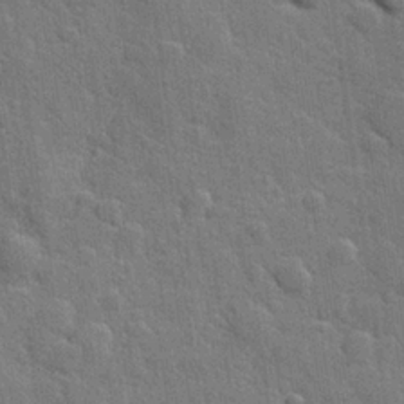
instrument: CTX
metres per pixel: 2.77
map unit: Hve
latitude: 25.1403
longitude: 149.4455
